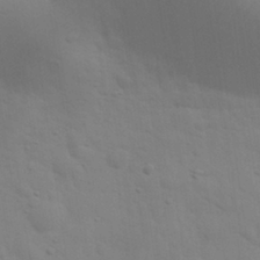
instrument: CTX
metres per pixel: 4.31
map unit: eHh
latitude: 30.6491
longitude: -70.0255
